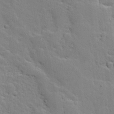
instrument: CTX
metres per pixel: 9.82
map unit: Ave
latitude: 13.3104
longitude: -134.2522
